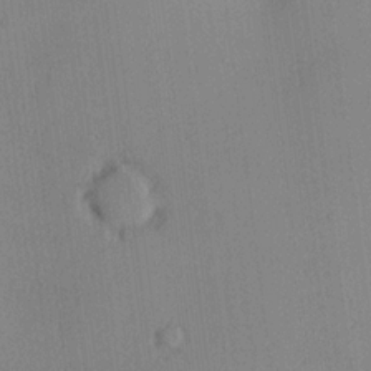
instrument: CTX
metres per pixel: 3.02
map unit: Hve
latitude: 18.6490
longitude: 149.0487
